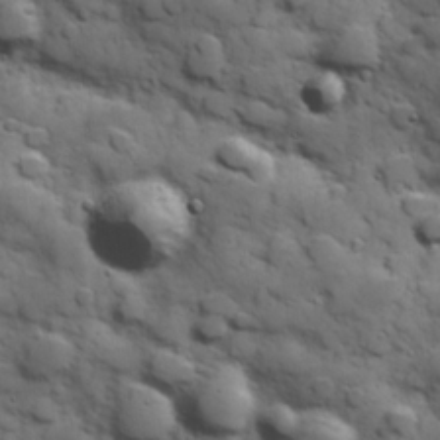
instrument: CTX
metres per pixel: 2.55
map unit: Hve
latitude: 24.5923
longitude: 147.2565
